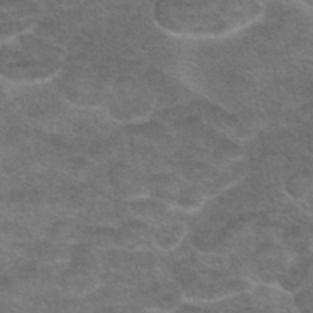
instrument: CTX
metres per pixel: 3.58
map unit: eAb
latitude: 45.3481
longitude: 102.6330
